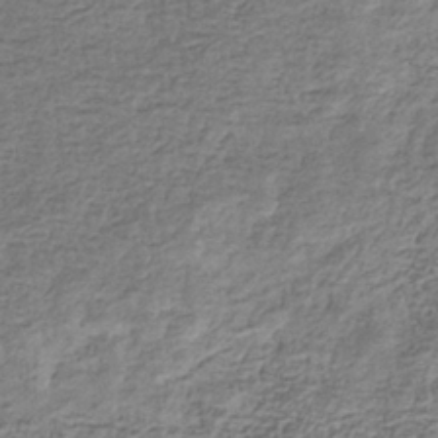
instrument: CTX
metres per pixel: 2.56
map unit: eHb
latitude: -34.5007
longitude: 77.5777
